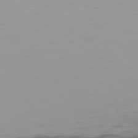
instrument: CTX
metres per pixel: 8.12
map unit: Hpe
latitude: 78.2901
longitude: -169.1970
